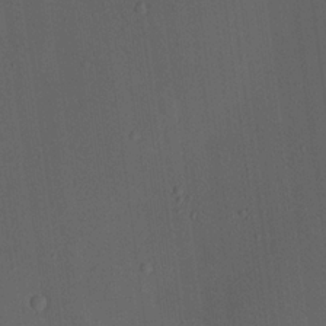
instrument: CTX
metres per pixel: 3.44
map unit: Nhu
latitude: 18.9324
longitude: -74.1956
